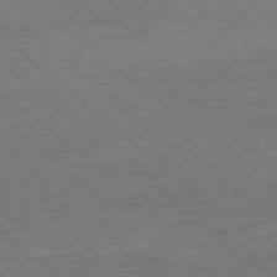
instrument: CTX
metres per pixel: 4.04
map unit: Ap
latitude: -80.2173
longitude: -54.4034
